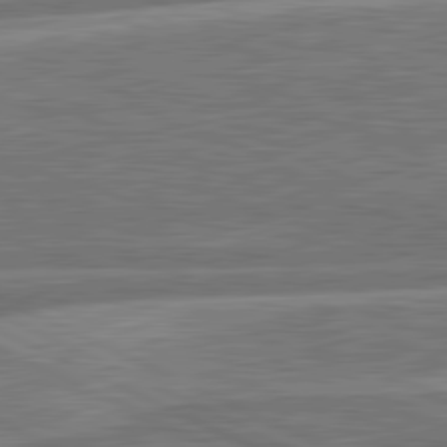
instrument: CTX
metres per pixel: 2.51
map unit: lApd
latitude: 81.4237
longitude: -167.3859
